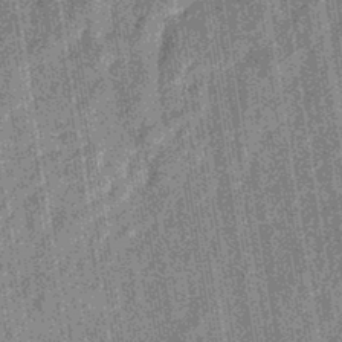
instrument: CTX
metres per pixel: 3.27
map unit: eHb
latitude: -40.4440
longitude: 82.4629
